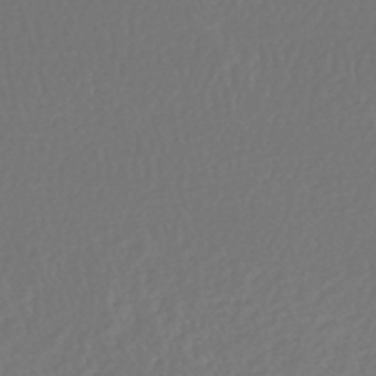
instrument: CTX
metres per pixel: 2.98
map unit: lHb
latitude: -45.9556
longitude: 61.5021
